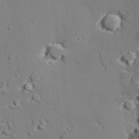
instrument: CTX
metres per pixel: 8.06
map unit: lAvf
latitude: 27.0270
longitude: -109.1214
